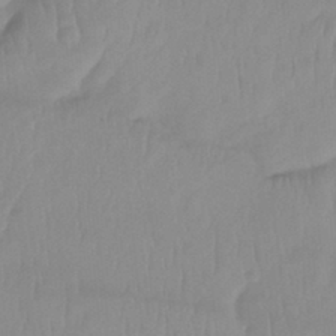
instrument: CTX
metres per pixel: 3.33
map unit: Ht
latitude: -14.3684
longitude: -51.1403
